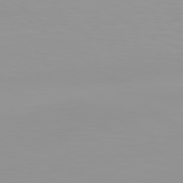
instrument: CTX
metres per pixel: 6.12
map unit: Hpe
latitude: 78.1767
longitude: -145.4615
